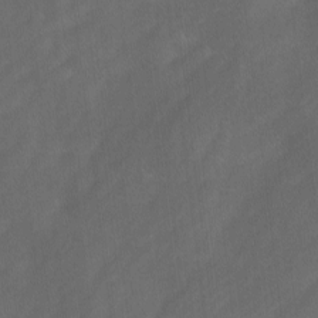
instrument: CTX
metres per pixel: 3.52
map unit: Ave
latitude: -0.6708
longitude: -113.3670
